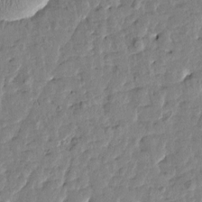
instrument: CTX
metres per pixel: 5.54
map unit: Htu
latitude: 1.0080
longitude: -179.8206
